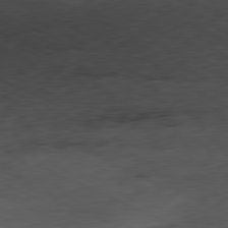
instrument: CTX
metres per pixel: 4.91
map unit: Ap
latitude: -81.2943
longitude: -69.3482
